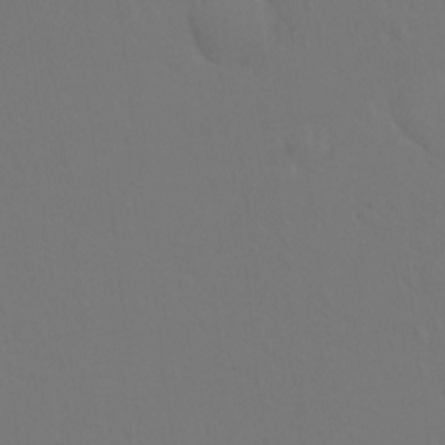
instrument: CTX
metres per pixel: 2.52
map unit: Hto
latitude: -10.4818
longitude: -37.2915
